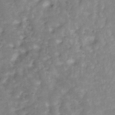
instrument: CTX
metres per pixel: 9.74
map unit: Hve
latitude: -31.9745
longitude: 93.1053
